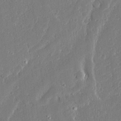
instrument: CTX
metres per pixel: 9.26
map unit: Ave
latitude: 15.5749
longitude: -140.2144
